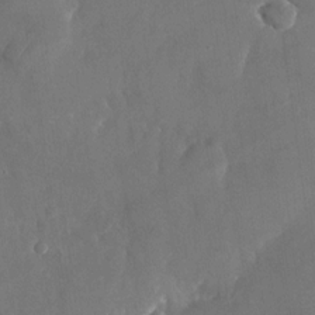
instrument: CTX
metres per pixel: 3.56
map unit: Nhu
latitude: -26.5384
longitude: -70.6112
